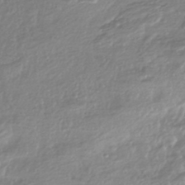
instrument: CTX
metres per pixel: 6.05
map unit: HNhu
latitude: -44.4818
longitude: 98.0283
